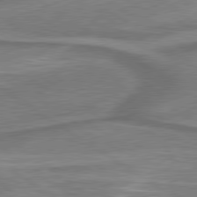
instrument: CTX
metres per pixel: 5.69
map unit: lApd
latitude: 79.8773
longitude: 171.1242
